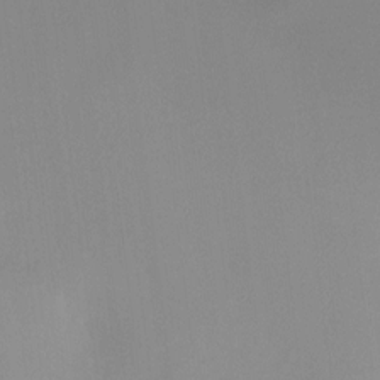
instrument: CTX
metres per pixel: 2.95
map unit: HNhu
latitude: 6.3089
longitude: 8.0094
